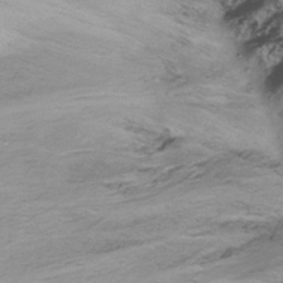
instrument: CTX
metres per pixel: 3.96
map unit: Ht
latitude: -16.7652
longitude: -48.6490
